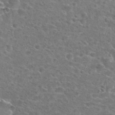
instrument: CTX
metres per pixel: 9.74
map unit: Hto
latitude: 24.4978
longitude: -47.0837
